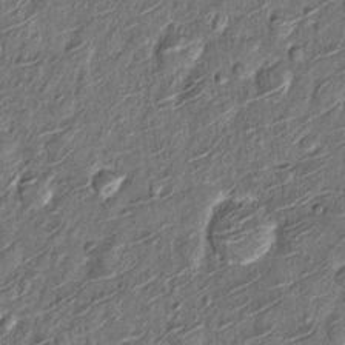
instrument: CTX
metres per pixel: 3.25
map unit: Nhu
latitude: -12.7085
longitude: -21.9528
